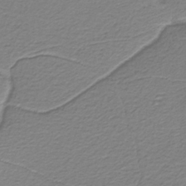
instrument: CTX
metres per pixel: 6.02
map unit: HNb
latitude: -37.1431
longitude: 53.7855
